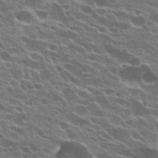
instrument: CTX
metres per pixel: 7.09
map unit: Hto
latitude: 24.1011
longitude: -37.3671
